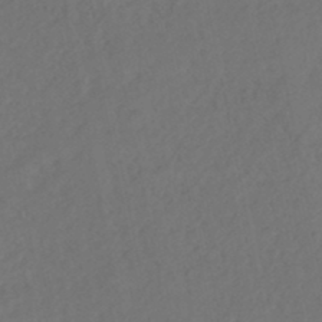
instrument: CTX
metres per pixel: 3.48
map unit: HNhu
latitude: -47.6344
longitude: 97.8611
